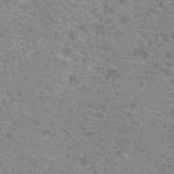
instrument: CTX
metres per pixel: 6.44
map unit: Nhu
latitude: 18.8380
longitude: -31.2915
